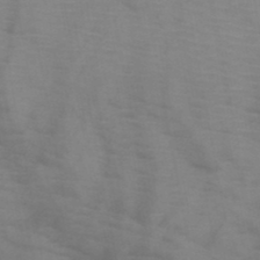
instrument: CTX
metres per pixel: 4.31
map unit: HNb
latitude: -46.8219
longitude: -47.6694
